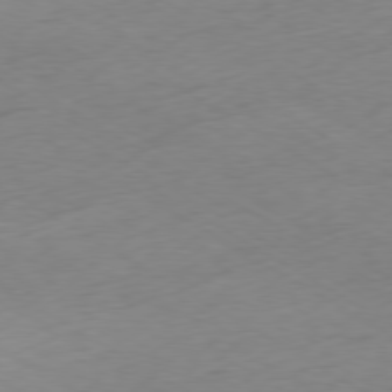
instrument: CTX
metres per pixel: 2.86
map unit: Ap
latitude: -79.0864
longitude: -57.4993
